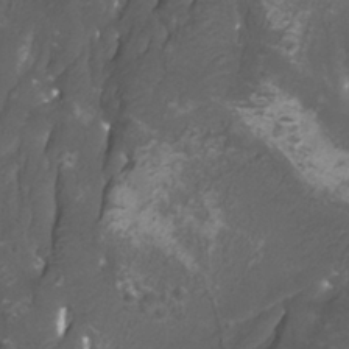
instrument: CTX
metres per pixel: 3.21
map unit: Htu
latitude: -10.9542
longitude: -74.1767
